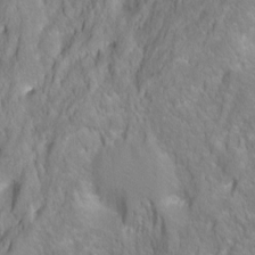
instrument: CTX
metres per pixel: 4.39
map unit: Hto
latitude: 2.1955
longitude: -36.1578
